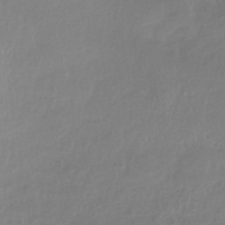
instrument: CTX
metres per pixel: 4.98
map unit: eHh
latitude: -39.6344
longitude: -26.2901
